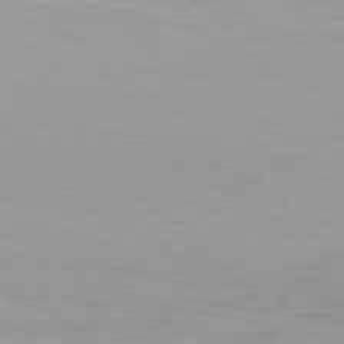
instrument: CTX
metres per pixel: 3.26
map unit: Hpe
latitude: 77.7449
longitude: -166.1766
